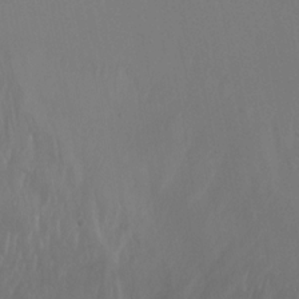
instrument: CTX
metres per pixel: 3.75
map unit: Nhu
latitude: -13.4077
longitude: -66.1388
